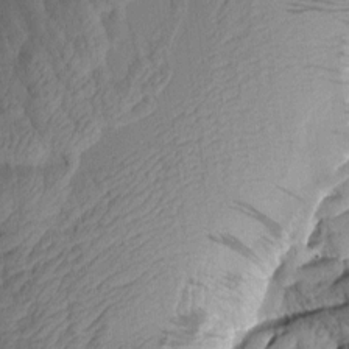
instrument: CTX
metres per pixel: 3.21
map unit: Aa
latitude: 7.8772
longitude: -129.0269
